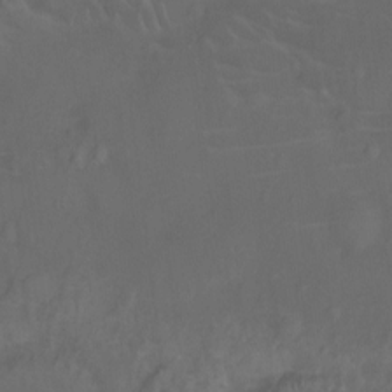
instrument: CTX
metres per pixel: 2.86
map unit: Ht
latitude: -11.6155
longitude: -24.4034
